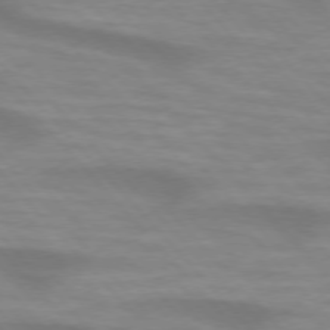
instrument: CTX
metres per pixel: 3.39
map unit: lApd
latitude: 74.6868
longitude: -61.3670
